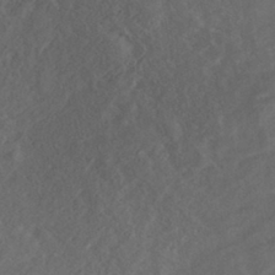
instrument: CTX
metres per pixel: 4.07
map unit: HNhu
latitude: -41.9367
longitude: 101.6721
